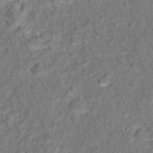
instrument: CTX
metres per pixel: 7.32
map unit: Hto
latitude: 15.8962
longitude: -36.4034
